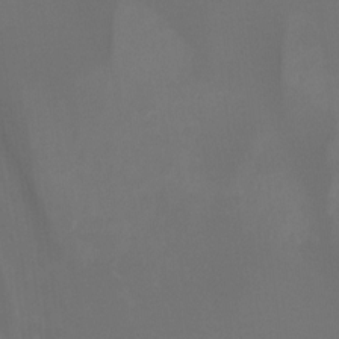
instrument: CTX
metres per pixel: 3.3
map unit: Nhu
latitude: -9.0297
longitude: -46.8569
